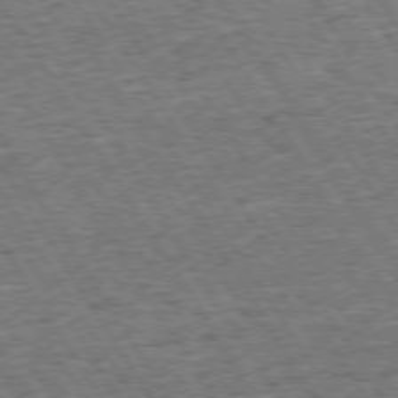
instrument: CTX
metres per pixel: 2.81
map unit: Hpe
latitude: 73.9339
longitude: -139.9339
